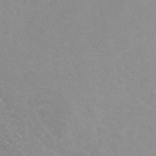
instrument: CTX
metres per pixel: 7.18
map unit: ANa
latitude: 40.1388
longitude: 22.9542
